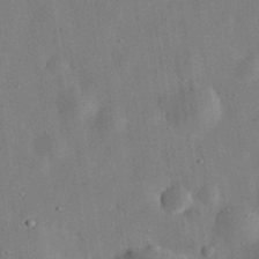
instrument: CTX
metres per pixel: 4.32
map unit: eHh
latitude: 32.5735
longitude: -75.5749
